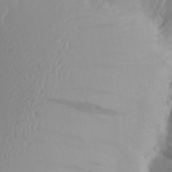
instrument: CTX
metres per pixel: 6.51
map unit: Aa
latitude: 26.4790
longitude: -146.8191
